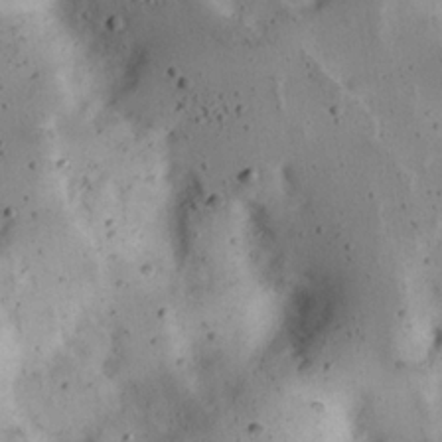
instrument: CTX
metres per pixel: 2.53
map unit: eHh
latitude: 22.6490
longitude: -70.2711
